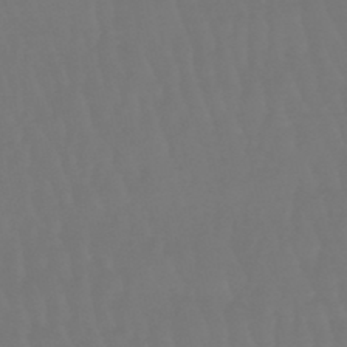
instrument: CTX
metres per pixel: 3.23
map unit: eHb
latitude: -46.9164
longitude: 81.2376
